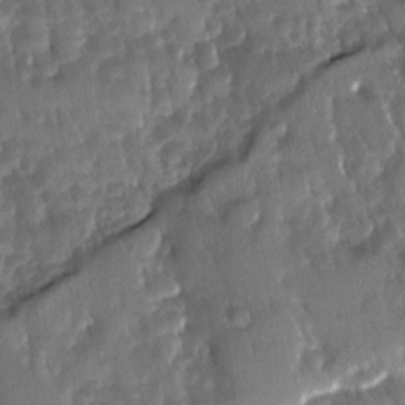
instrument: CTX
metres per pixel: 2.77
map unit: Ave
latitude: -11.4077
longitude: -119.3104
